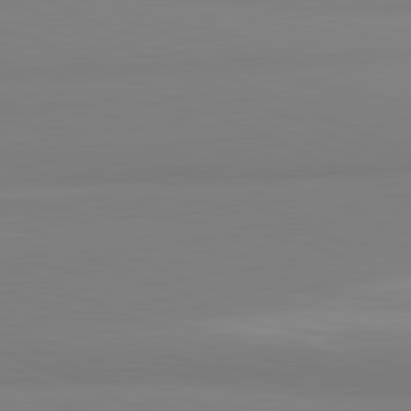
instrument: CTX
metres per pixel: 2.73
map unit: lApd
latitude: 81.8583
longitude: 178.5384
